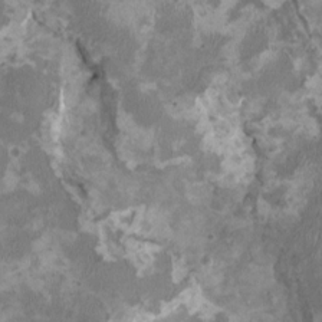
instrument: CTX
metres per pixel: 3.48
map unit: HNhu
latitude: 3.0836
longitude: -3.7638
